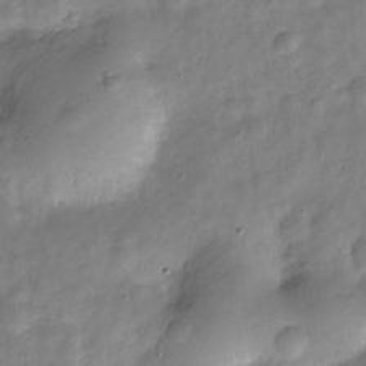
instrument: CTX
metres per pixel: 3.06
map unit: Nve
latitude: -24.2361
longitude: 106.0661
